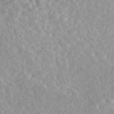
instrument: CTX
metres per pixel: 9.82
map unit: eAb
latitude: 44.1766
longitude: 115.9556
